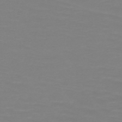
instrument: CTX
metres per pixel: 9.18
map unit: HNb
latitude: -49.3510
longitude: -50.8380
